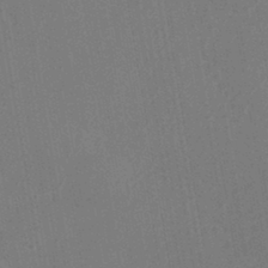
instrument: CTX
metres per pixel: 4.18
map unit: HNhu
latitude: -43.1998
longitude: 91.7667
